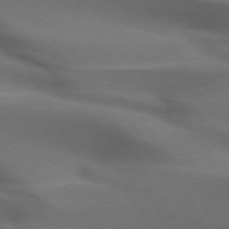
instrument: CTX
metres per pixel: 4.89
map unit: lApd
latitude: 72.5357
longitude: -50.9702
